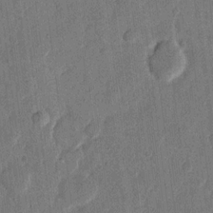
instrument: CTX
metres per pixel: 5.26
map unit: eHh
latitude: 13.4049
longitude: -68.4979
